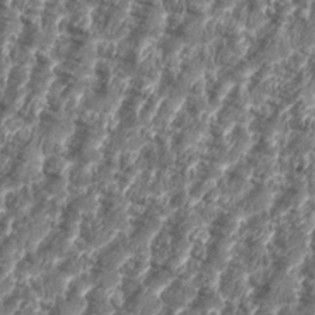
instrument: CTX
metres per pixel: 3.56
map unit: eHh
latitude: 35.5371
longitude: -136.7624
